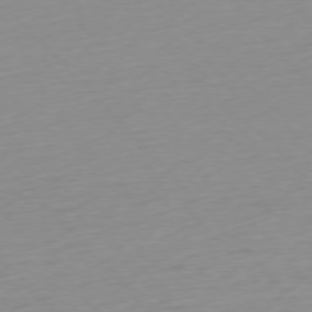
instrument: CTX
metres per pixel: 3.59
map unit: Ap
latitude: -76.6518
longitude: -63.6316
